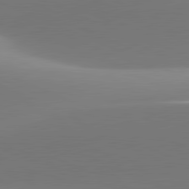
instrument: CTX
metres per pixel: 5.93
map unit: lApd
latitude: 81.5749
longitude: 142.4062
